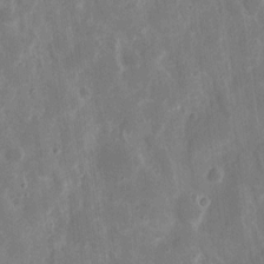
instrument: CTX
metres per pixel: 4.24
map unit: eHh
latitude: 8.1578
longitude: -69.6883
